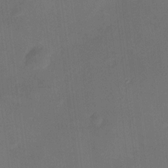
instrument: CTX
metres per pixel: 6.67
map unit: HNhu
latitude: 7.6694
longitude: 8.1228
